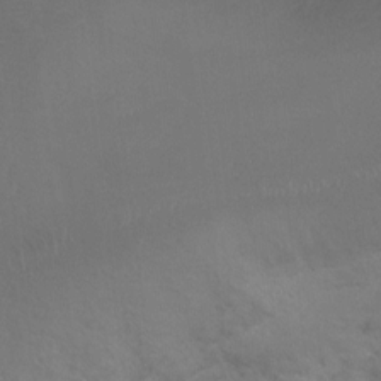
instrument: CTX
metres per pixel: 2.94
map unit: Ht
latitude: 0.2711
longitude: -37.8584
